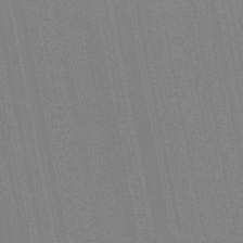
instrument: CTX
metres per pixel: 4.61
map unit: HNb
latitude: -52.6707
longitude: -45.3292
